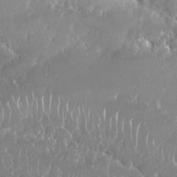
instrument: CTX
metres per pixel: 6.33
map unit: Nhu
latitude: 25.6316
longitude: -60.5545
